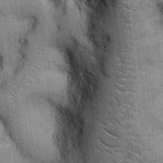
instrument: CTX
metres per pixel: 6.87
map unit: Ht
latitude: -3.0675
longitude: -12.8569
